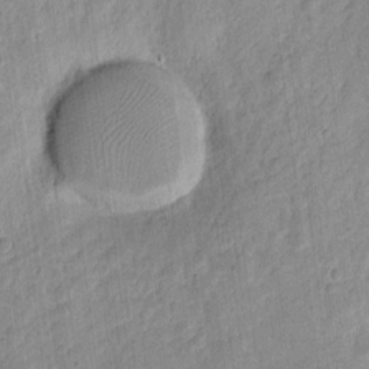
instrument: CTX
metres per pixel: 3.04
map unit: eHh
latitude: 8.2712
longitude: -71.7827
